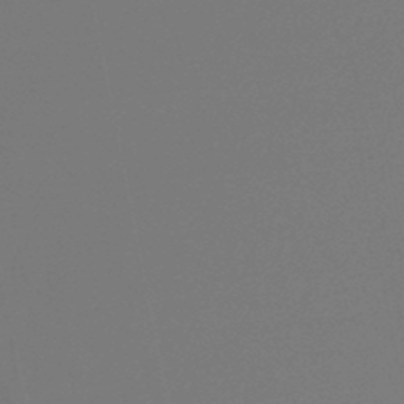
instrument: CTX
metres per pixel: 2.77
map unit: lHb
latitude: -47.6910
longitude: 64.4251
